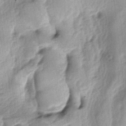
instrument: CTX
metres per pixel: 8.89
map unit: lAa
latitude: -4.6896
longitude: -125.1592
